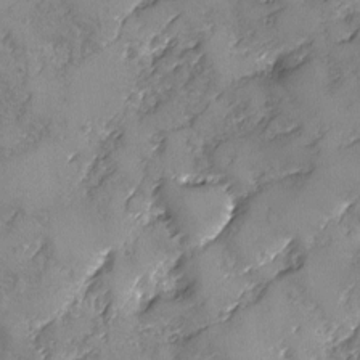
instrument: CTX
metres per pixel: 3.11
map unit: Ave
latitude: -8.0661
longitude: -118.1011
